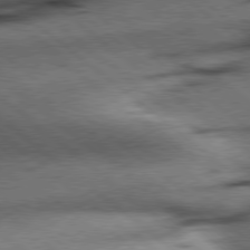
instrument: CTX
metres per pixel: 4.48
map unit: Hpe
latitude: 78.4223
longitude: -154.0444
